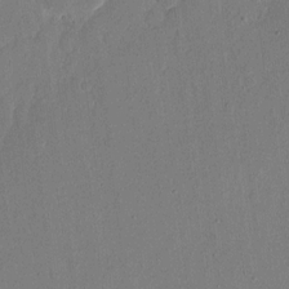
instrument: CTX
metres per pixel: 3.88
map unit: eHh
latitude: 16.5546
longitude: -70.1767
